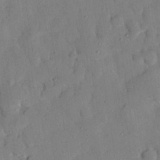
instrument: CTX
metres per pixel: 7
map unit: eHh
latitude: 27.3104
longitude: -76.1389
